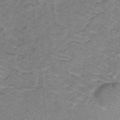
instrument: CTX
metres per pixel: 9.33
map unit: lHb
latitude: -31.6911
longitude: 66.3117
